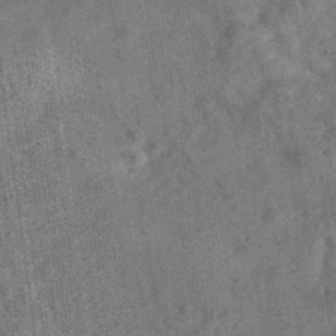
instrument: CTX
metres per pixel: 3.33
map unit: eAb
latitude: 35.6127
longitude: 115.3887
